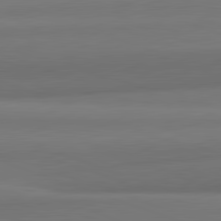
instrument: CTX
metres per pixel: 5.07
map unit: lApd
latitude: 82.2900
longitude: 168.9919
